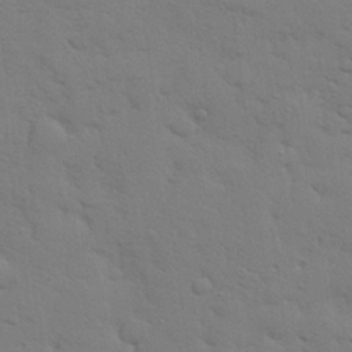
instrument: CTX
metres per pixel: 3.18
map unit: eHh
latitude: 28.4790
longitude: -75.2537
